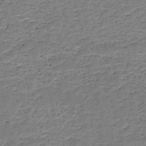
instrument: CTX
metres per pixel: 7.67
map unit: HNb
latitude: -49.0298
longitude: -40.1955
